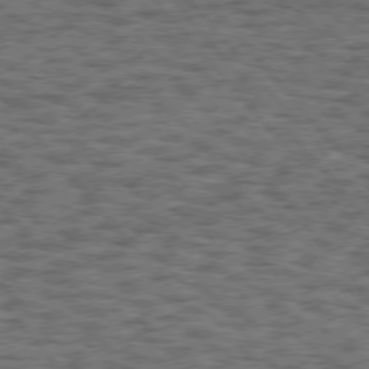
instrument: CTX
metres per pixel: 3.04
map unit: Hpe
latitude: 75.2726
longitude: -135.8583
